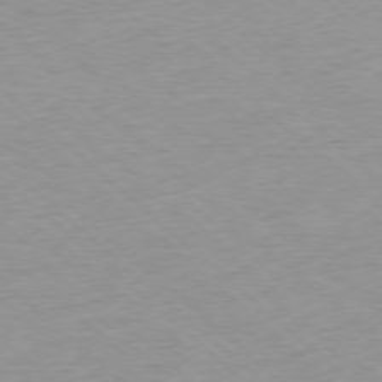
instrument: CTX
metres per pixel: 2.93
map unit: Hpe
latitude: -78.4062
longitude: -20.9703
